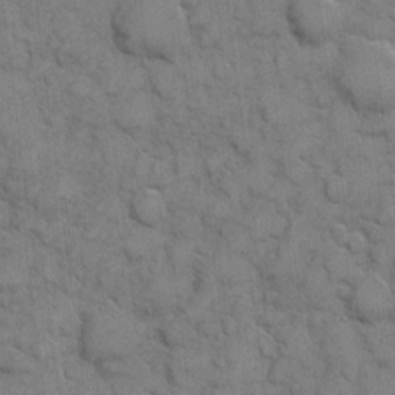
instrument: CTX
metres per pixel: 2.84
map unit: eHh
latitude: 6.5168
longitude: -65.2726
